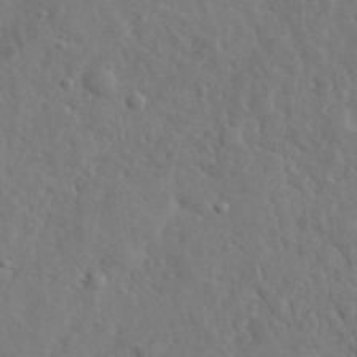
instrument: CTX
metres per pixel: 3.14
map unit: lHvf
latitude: 35.7827
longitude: -87.1970
